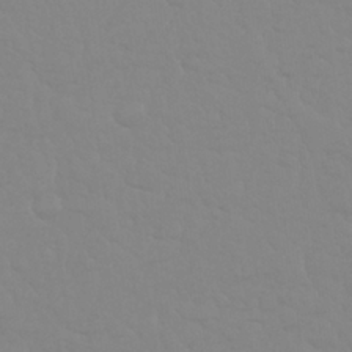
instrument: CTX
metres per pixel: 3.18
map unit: Nhu
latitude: 25.9717
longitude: -56.8568
